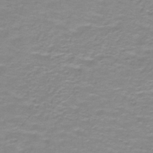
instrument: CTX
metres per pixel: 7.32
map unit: lHb
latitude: -41.1998
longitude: 56.4818
